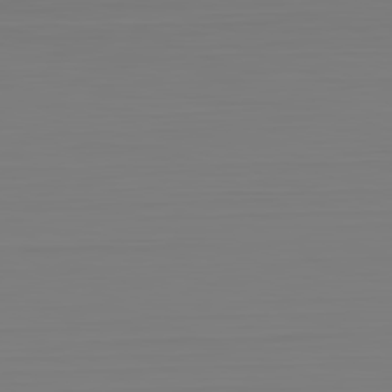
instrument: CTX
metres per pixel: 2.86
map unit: Hpe
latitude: -82.4062
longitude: 8.7085
